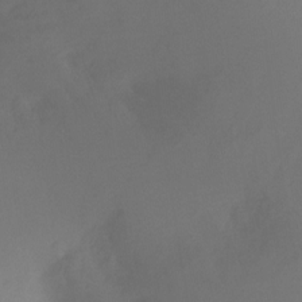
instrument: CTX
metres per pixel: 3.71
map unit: Ht
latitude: -17.8234
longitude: -46.2901
